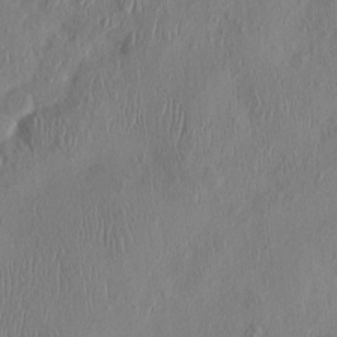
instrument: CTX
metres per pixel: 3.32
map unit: HNhu
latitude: 2.9136
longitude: -7.0458
